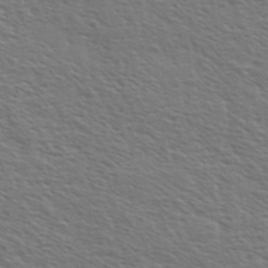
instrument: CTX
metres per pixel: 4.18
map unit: Ave
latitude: 36.9325
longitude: -109.5749
